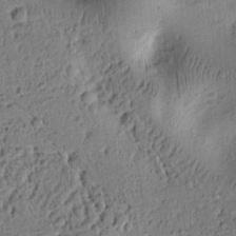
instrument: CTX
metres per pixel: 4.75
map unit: Ht
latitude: 8.5357
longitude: -75.5371
